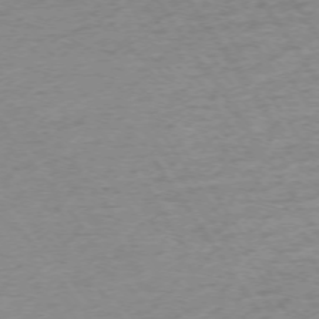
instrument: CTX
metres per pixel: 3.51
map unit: Ap
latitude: -74.5007
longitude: -84.6113
